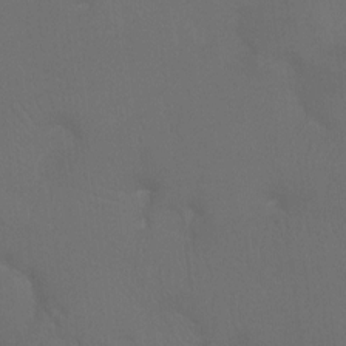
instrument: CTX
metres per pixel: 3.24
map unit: Ht
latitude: -7.8422
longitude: -32.7057
